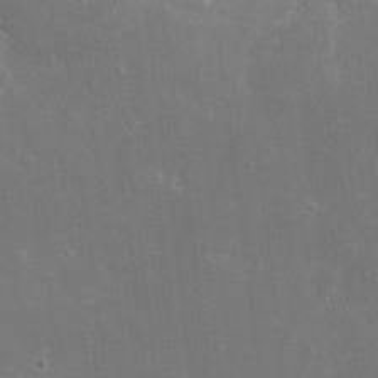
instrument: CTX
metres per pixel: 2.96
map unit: eHh
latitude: 8.8569
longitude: -71.4993
